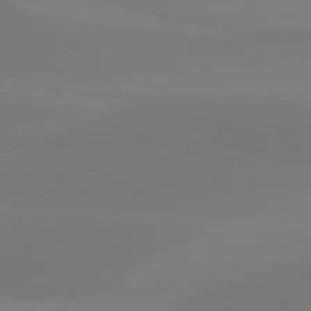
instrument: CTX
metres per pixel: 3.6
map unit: Hpe
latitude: 77.6505
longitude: -130.1956
